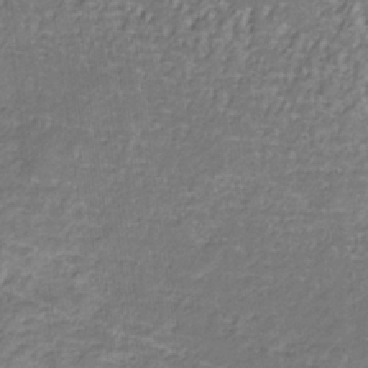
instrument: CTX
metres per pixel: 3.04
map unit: lHb
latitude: -32.9542
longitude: 67.4832
